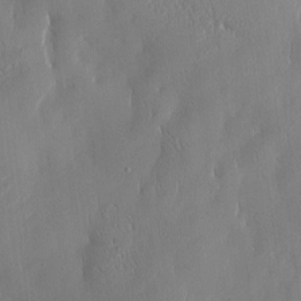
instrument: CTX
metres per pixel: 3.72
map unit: Htu
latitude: -4.9163
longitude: 174.3684
